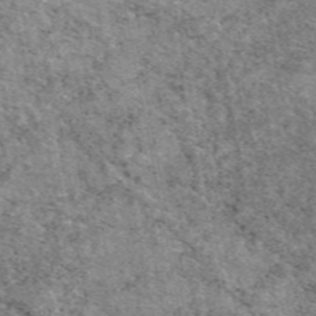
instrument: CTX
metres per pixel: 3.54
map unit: eAb
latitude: 48.2900
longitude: 116.5384
